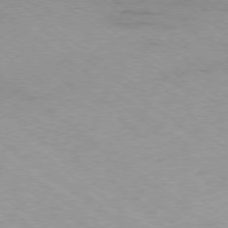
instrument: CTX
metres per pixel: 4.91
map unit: Ap
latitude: -79.0486
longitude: -99.7071
